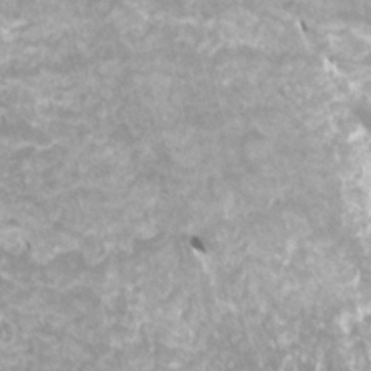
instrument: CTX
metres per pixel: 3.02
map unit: Htu
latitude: -12.0283
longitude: -72.0444
